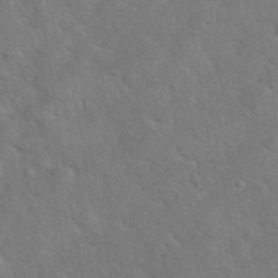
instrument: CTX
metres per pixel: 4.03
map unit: eHh
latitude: 38.1767
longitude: -65.2726
